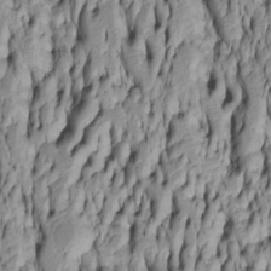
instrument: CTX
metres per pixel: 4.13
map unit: Htu
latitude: -5.5777
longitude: 152.1416
